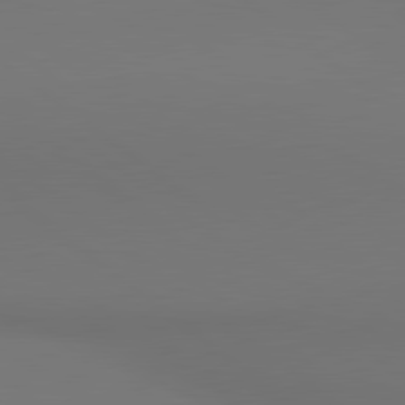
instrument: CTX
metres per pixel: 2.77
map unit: lApd
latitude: 80.7813
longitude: 154.3118
